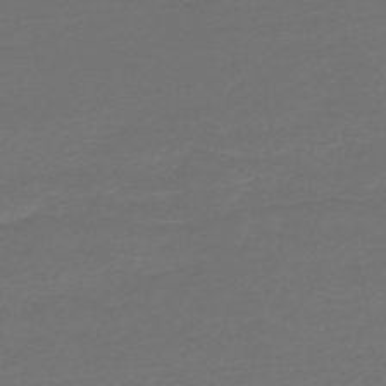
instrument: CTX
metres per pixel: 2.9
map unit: HNb
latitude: -47.3131
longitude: 53.4832
